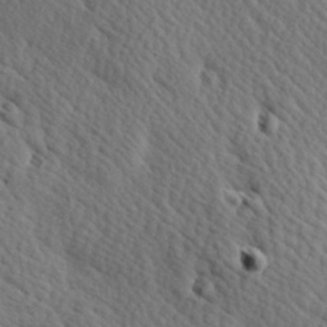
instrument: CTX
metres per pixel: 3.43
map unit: Hve
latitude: 24.2900
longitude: -97.5371
